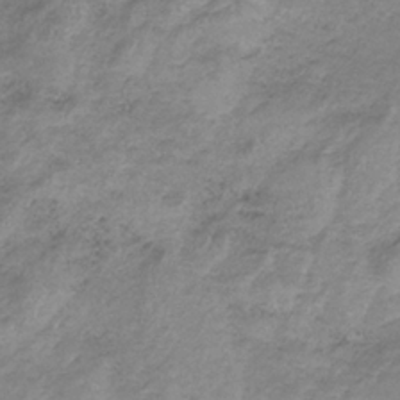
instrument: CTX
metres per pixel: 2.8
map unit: HNb
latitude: -33.1431
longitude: 60.6330
